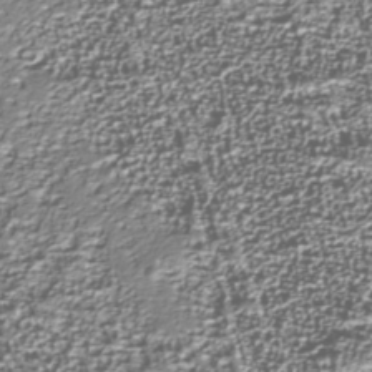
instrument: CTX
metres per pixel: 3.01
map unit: Nhu
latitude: -38.1606
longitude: -82.2711
